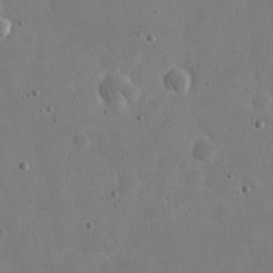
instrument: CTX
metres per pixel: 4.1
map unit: eHh
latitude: 21.2726
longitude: -68.8191
